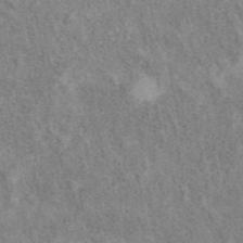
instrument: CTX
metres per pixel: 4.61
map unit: ANa
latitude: 40.9891
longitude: 18.1417
